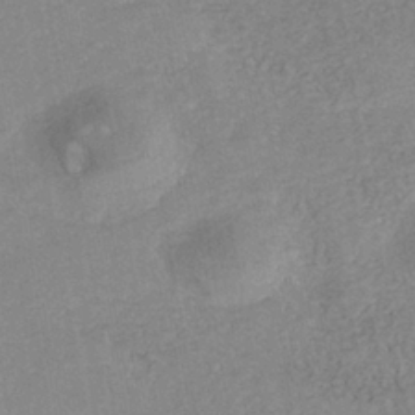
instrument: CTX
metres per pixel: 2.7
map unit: Nhe
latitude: -41.2565
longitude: -109.6505
